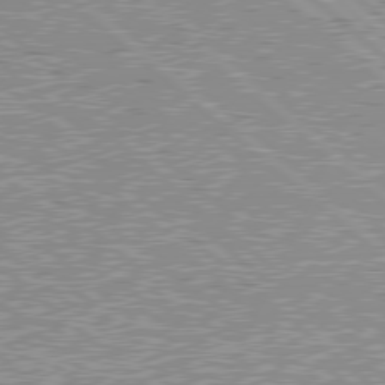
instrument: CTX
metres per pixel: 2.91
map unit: Hpe
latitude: 78.6869
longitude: -143.0081
